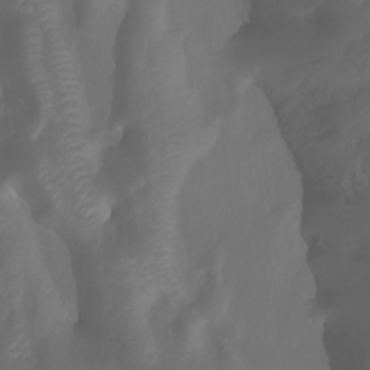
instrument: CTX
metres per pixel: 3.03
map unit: Ht
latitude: -3.6154
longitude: -61.7071
